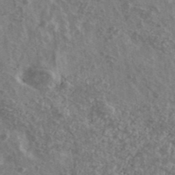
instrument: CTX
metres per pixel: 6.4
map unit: Ave
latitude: 40.1010
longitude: -110.4223
